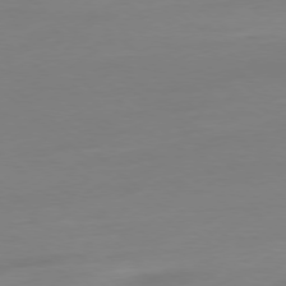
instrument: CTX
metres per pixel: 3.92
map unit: Ap
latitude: -78.4440
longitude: -67.0836
